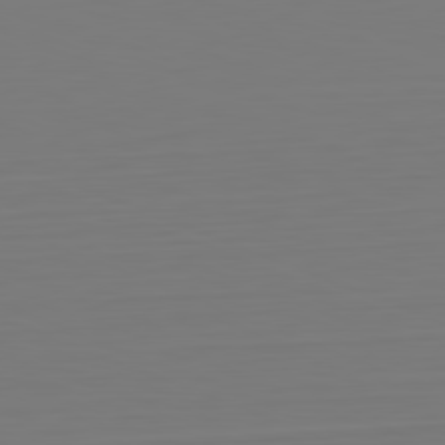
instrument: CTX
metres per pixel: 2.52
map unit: Hpe
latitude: -82.0661
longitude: 7.9556
